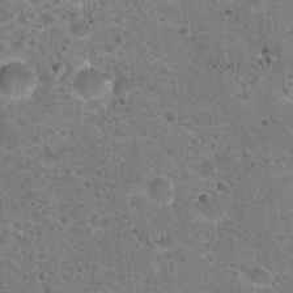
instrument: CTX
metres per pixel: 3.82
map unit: Hto
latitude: 22.8191
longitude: -49.4804
